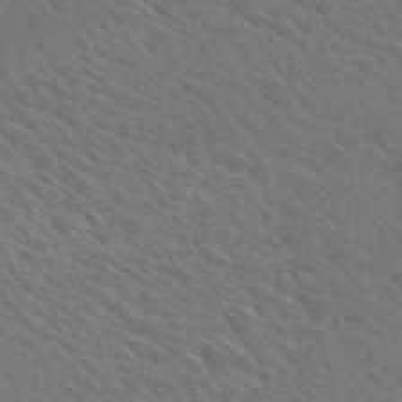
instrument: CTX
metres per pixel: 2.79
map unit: Hto
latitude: 30.6680
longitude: -47.1592
